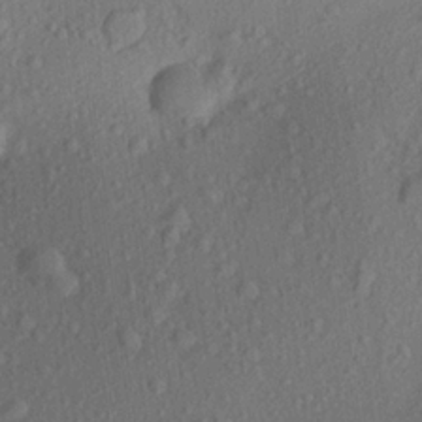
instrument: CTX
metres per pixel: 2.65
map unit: Aa
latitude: 23.2348
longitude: -143.3860
